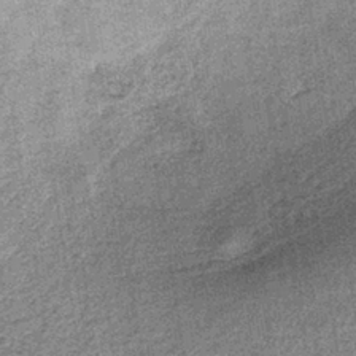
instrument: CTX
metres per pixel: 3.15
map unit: lHb
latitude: -37.6721
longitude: 65.7289
